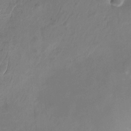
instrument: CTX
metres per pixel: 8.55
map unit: Nhu
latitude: -23.7667
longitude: -69.7639
